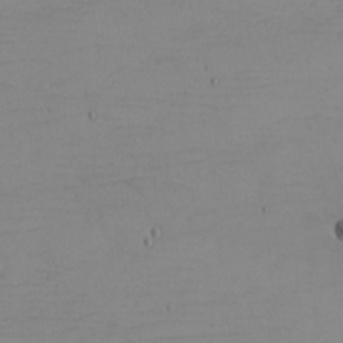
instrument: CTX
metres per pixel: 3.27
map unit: eHh
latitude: -5.8233
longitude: -80.7624
